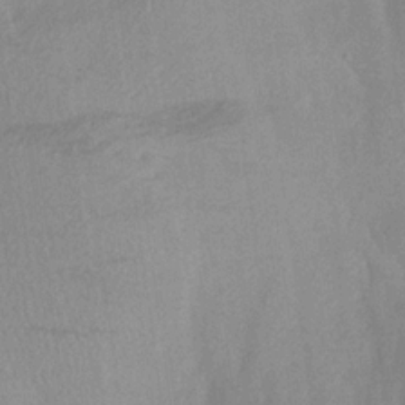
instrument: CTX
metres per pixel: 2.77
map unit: Aa
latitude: 20.3845
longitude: -144.7246
